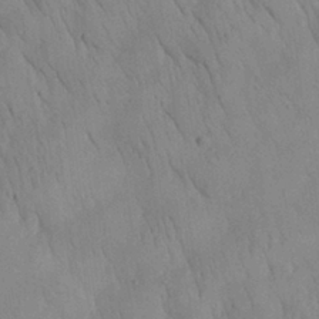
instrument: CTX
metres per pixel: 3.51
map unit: Aa
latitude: 26.0633
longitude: -142.8380
